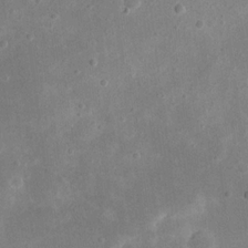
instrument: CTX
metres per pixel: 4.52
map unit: eHh
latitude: 19.5371
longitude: -70.4601
